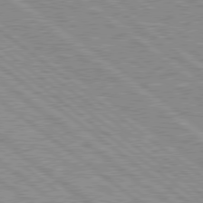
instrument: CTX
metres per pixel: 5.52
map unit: Hpe
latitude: 78.6680
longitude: -156.8380
